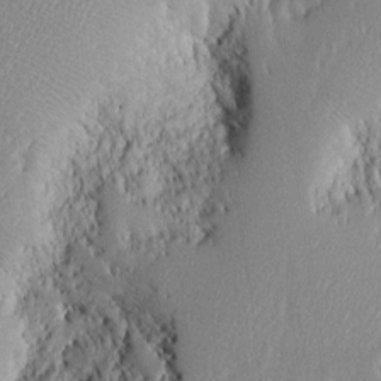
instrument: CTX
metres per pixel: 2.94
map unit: Htu
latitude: -6.6518
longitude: 158.3117
